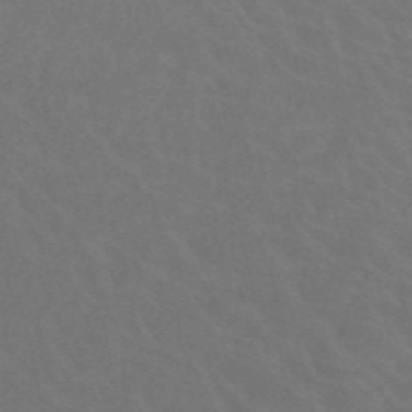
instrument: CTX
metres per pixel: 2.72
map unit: HNb
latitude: -52.8408
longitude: -51.0458
